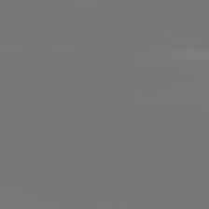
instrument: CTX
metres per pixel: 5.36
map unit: lApd
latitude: 81.6316
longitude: -152.9325
